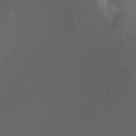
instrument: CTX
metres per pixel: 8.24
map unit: HNhu
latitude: 0.6490
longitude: -4.0255
